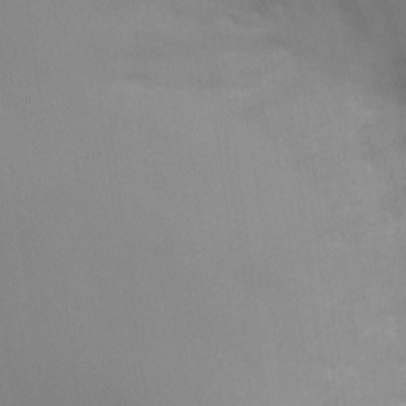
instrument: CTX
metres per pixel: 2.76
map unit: Ht
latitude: -8.9164
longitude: -28.7057
